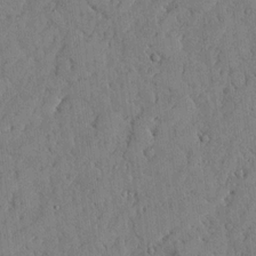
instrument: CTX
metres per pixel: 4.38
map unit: lHvf
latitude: 17.4615
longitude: -112.7057
